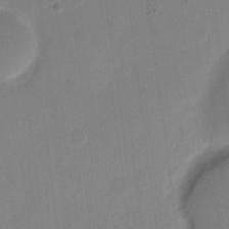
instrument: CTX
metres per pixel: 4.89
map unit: eHh
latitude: 10.6869
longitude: -66.8002
